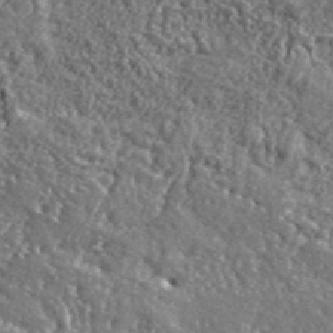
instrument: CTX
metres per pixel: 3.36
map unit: eHh
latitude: 42.2712
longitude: -90.3089
